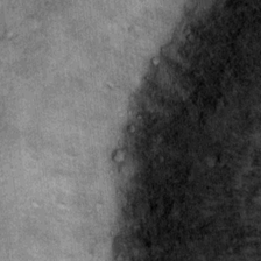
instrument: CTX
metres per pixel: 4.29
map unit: Ht
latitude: 11.4427
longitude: -37.4993
